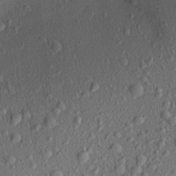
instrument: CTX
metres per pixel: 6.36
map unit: Aa
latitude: 21.6316
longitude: -143.3860
